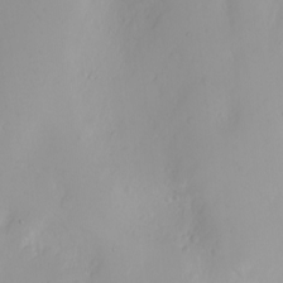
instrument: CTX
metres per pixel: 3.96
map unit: Nhu
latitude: -4.9352
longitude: -81.1970
